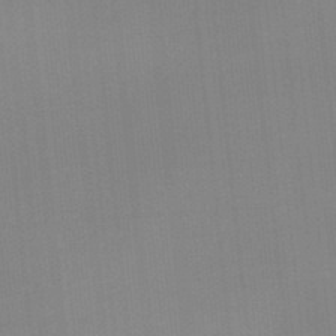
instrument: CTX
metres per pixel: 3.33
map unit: eHb
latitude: -34.9353
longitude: 79.9745
